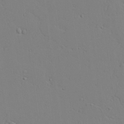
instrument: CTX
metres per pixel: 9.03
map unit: lAvf
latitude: 24.1388
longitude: -109.7827
